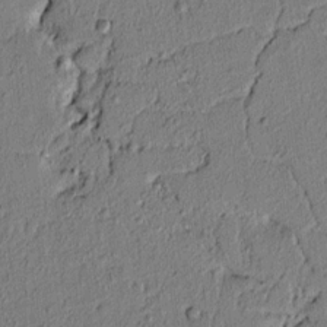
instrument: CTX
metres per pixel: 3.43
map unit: lAvf
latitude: 5.0458
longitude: 164.4629
